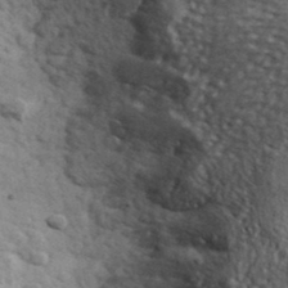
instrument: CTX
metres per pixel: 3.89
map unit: Ave
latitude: 39.3859
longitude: -109.8772
